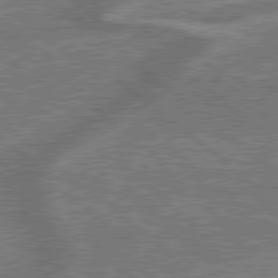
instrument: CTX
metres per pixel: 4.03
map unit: lApd
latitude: 79.1970
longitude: 175.0297
